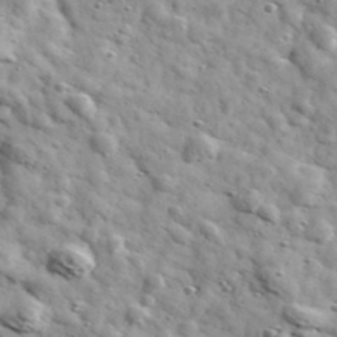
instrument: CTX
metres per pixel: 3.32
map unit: Ave
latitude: 41.3482
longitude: -107.1214
